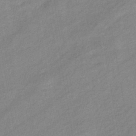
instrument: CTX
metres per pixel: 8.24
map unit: eHb
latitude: -41.3887
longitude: 84.0094
